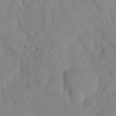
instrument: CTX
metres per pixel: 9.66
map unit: HNhu
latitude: -24.0283
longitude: 49.6911
